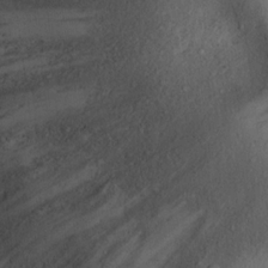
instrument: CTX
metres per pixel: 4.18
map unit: Ht
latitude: 13.0648
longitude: -38.9703
